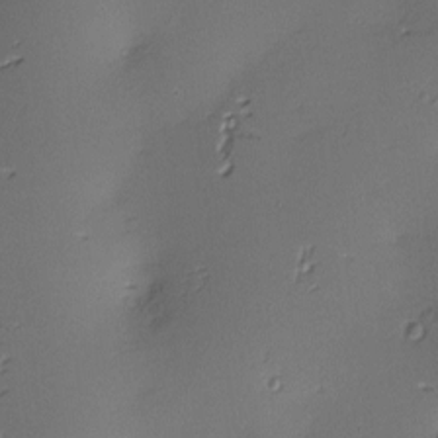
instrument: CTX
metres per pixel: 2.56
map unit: Nve
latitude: -9.1431
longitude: 174.5762
